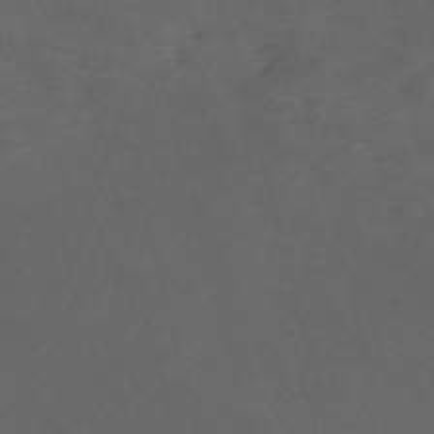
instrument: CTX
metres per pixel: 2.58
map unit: Nve
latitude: -58.4062
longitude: 59.1809
